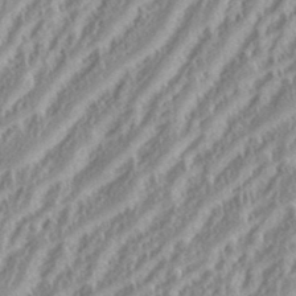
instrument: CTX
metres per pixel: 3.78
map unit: eHh
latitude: 35.1592
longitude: -133.0458
